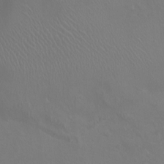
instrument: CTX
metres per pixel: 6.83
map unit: Ht
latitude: -4.3117
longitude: -24.5923
